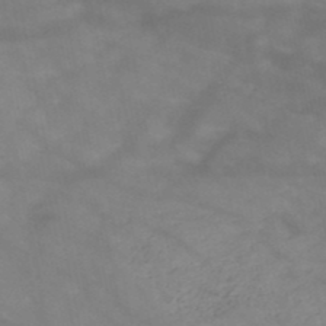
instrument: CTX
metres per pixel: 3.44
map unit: HNb
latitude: -49.2754
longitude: -38.6868
